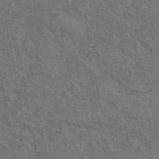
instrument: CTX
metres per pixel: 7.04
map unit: eAb
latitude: 43.5182
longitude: 110.1039
